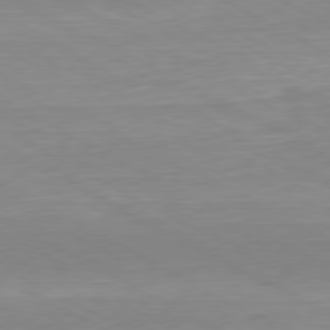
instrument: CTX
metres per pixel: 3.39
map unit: Hpe
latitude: -80.7463
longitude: 21.5210
